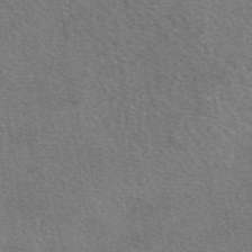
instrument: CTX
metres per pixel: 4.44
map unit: eAb
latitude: 49.4048
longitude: 114.8219
